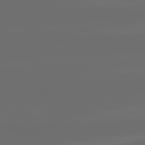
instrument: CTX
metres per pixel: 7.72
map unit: lApd
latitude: 82.2144
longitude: -164.9136
